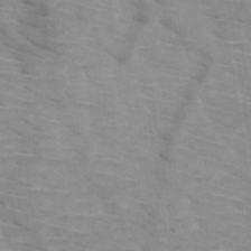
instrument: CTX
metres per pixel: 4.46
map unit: HNb
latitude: -47.1242
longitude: -45.3670
